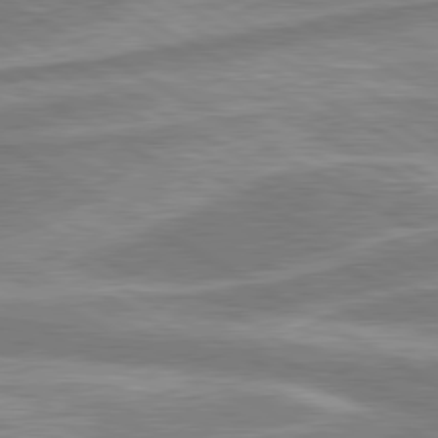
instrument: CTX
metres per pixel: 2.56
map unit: lApd
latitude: 80.2145
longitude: -178.2334
